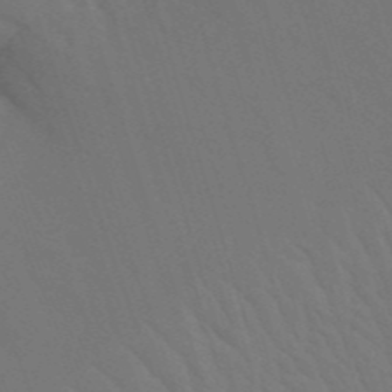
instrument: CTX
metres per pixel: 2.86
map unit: Nhu
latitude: 21.8584
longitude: -73.5183
